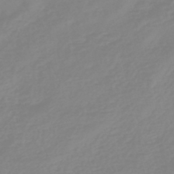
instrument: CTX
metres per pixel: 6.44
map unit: eHb
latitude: -45.1242
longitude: 82.2550
